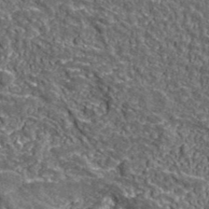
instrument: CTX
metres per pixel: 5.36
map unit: eHh
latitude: 42.0633
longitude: -90.6113
